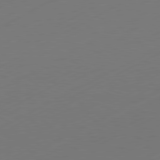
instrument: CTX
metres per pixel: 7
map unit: Hpe
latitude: -81.3888
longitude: 14.5007
